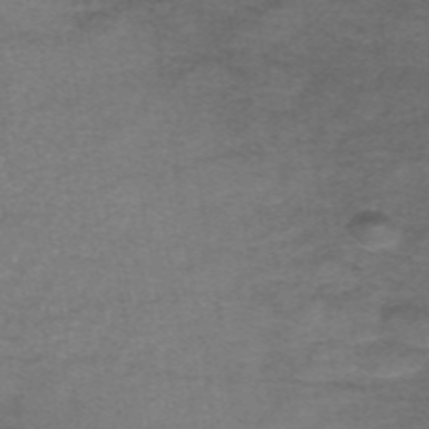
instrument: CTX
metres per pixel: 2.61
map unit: eAb
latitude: 46.7058
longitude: 102.1606
